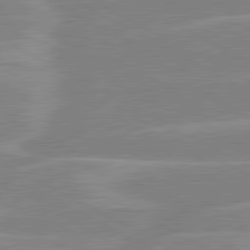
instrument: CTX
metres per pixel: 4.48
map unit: lApd
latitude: 80.7057
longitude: -124.2522
